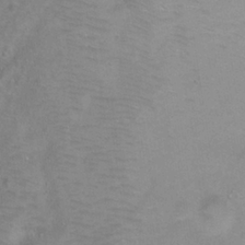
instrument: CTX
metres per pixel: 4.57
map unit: Ht
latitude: -0.2740
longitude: -33.0270
